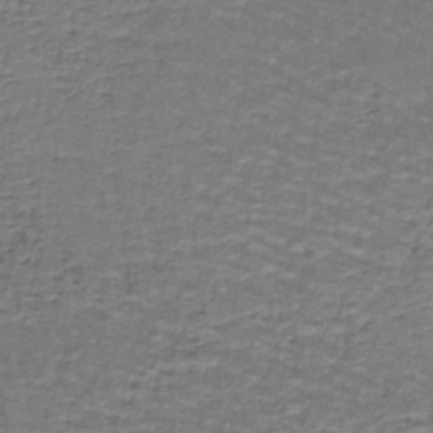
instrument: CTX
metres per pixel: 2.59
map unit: lHb
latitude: -43.2187
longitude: 58.1983
